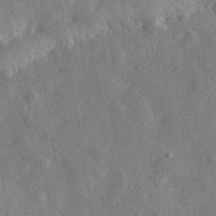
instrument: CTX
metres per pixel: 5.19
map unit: eHh
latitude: 30.7813
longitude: -77.8205
